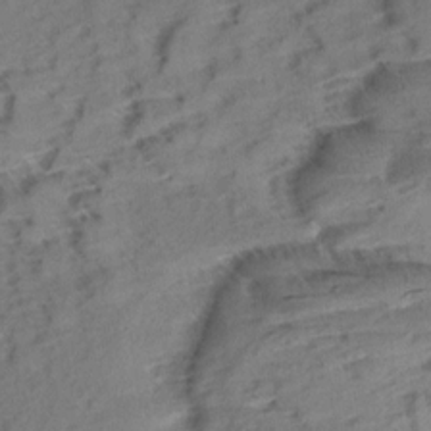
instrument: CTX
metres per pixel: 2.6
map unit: Aa
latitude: 9.9150
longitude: -140.3467
